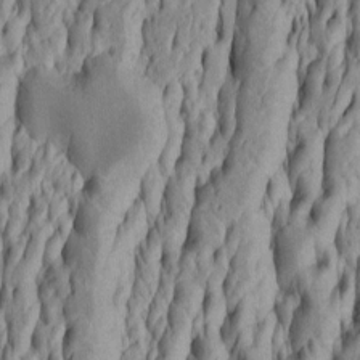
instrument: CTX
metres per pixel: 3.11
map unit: Htu
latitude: -5.4265
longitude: 151.7666
